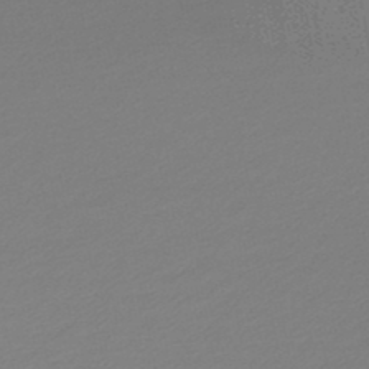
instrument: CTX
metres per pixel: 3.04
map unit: lHb
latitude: -47.5588
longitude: 66.6896
